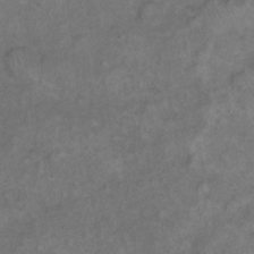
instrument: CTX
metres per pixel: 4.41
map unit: eHh
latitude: 17.0081
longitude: -63.9717
